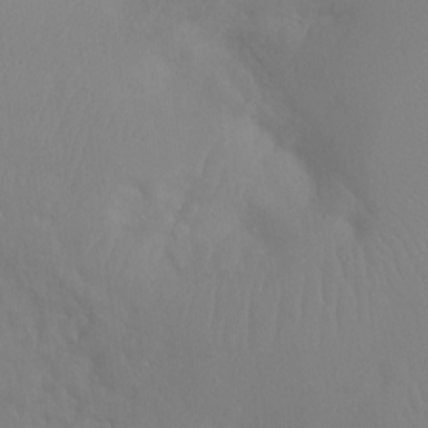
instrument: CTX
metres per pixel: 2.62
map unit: Ht
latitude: -8.3684
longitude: -32.2711
